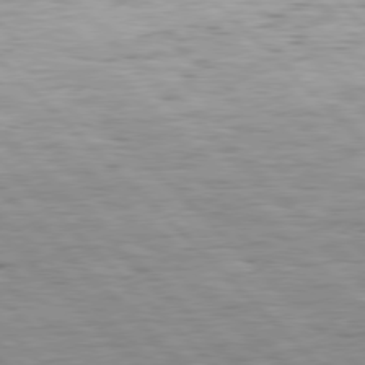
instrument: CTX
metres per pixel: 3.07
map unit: Hpe
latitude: 77.0458
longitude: -126.8947
